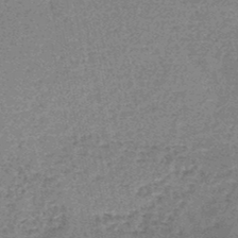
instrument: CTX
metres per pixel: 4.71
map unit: HNb
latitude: -48.0661
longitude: -39.5560
